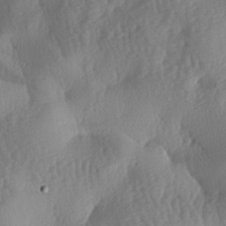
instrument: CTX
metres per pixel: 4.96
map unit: lAa
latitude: -7.9178
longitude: -128.1578
